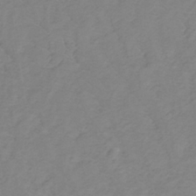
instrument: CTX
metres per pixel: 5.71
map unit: lHb
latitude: -31.6155
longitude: 65.2187
